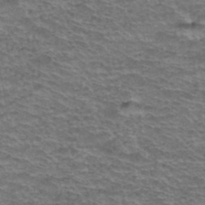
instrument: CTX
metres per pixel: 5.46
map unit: Hto
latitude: 38.0633
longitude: -43.5749
